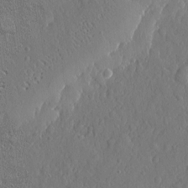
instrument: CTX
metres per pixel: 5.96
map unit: eHh
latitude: 5.1592
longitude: -75.2915
